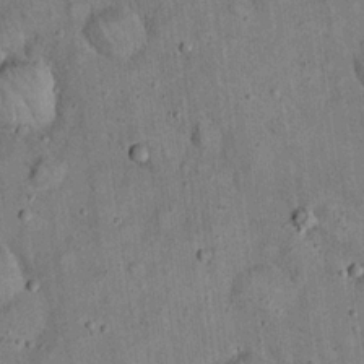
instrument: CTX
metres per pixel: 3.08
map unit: eHh
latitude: 19.8205
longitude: -60.8191
